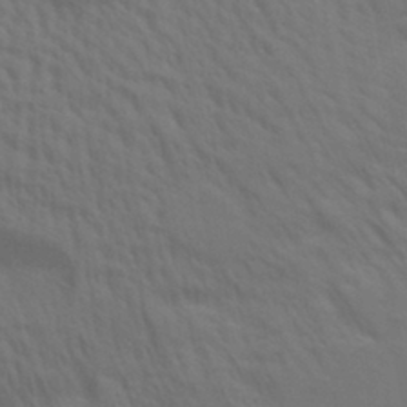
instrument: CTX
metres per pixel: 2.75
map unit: Aa
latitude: 31.7450
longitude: -135.9528
